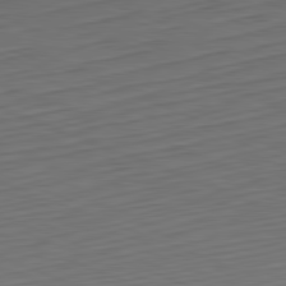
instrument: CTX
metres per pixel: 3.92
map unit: Hpe
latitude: -82.2739
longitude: 14.7464
